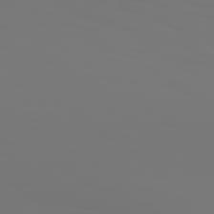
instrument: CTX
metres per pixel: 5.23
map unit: Hpe
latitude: 76.2333
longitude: -133.6127
